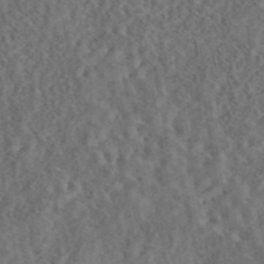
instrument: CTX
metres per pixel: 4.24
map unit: eAb
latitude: 43.8772
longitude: 114.7652
